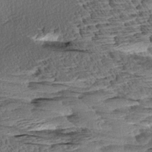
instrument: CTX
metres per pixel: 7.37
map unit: Aa
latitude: 8.2523
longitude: -133.2348
